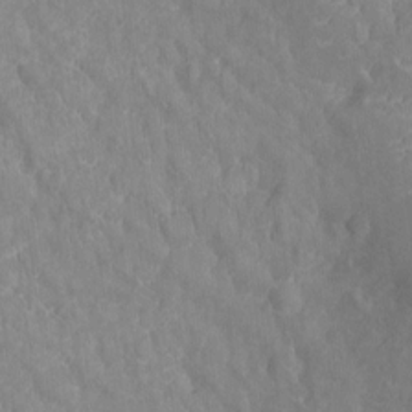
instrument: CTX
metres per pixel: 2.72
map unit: Nhu
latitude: -13.4077
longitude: -24.4601
